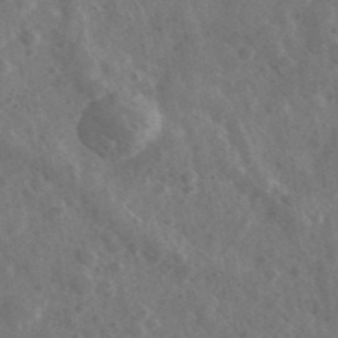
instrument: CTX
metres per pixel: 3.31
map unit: Ave
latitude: 38.2333
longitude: -107.1592
